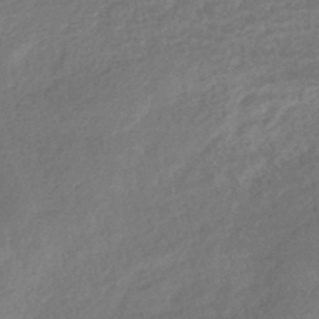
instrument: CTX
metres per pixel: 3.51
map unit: lHb
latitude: -40.7463
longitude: 73.7477
